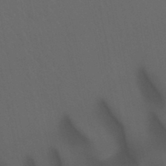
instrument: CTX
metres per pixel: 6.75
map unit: lHb
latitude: -46.5573
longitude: 66.7085
